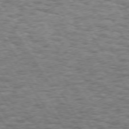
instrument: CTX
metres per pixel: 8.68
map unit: Hpe
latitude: 73.3104
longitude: -130.7436
